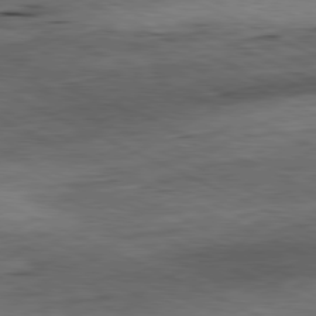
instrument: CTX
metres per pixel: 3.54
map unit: Ap
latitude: -81.1242
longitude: -83.6504
